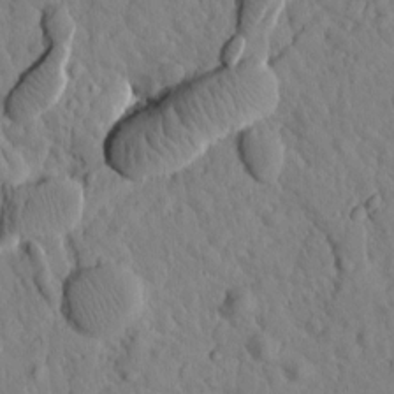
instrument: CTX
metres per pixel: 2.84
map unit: Htu
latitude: 1.5182
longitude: 176.8030
